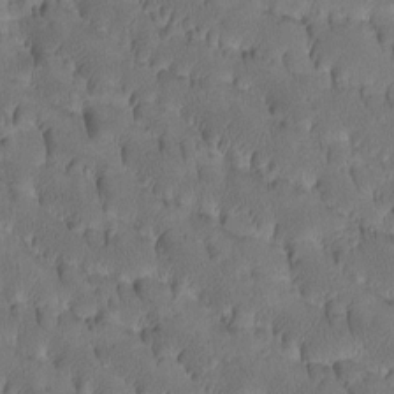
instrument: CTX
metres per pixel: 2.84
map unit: Htu
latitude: -3.1998
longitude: 172.1417
